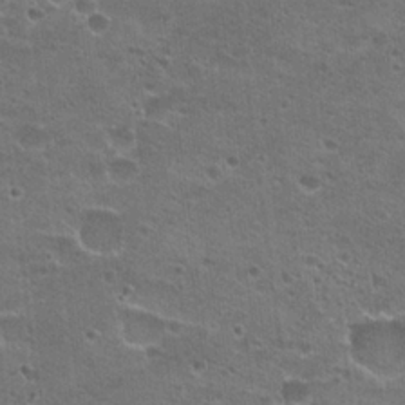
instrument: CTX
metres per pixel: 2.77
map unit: Hto
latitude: 22.4601
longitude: -42.7246
